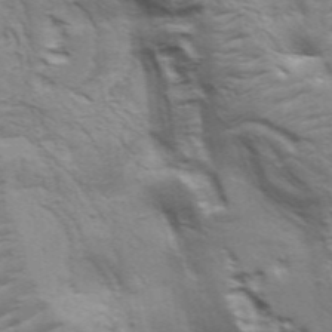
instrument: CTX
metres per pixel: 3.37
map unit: Aa
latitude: 34.3278
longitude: -135.8394
